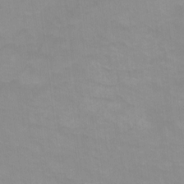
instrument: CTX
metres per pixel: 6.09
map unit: Nhu
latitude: -11.6344
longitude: -40.3278
